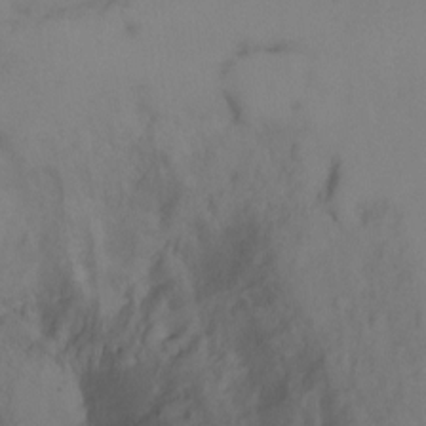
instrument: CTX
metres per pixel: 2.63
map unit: Ht
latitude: -2.5384
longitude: -34.1200
